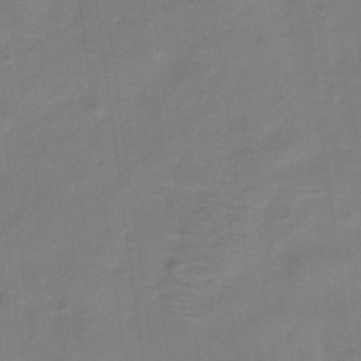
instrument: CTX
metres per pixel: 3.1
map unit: Hve
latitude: -33.1054
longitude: 92.6329
